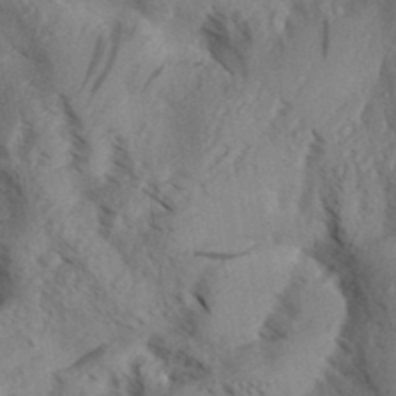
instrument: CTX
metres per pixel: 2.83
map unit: Aa
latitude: 31.3671
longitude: -138.4223
